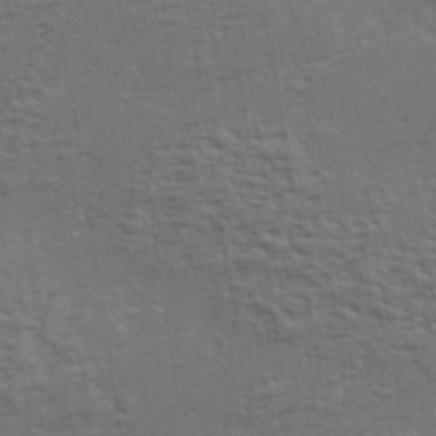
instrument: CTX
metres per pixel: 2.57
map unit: eHh
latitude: 34.7624
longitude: -133.0647
